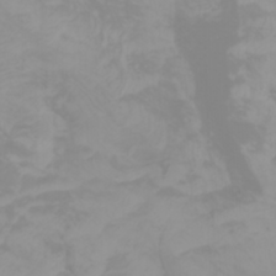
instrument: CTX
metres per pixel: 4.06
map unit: Htu
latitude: -0.6330
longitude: -77.4804
